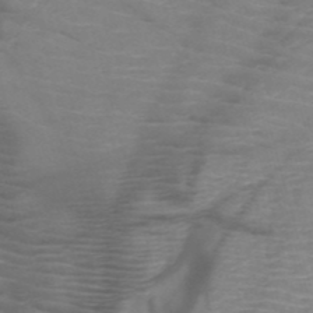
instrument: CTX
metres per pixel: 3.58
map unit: HNb
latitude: -49.5588
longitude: -46.6113
